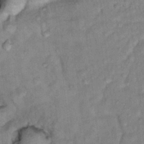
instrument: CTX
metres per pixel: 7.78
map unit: Hto
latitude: 16.5924
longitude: -35.7827
